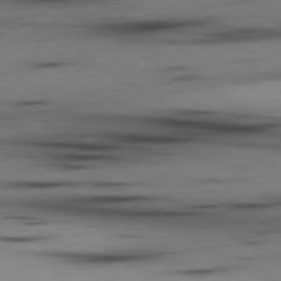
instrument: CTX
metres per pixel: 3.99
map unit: lApd
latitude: 80.1389
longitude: 160.8219
